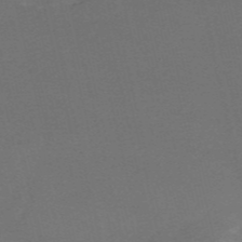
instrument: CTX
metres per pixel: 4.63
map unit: HNb
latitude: -54.5574
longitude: -36.1767
